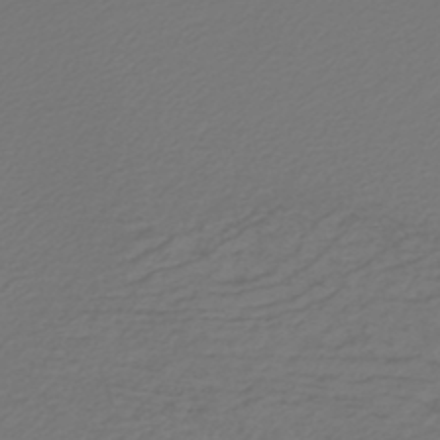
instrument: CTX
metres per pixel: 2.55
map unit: HNb
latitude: -47.7099
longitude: 55.5777
